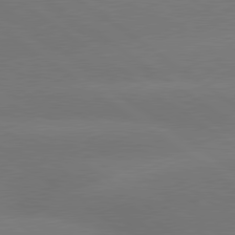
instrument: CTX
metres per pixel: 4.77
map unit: lApd
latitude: 79.7828
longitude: -150.7435
